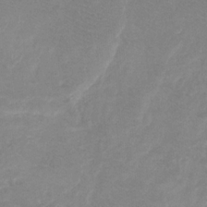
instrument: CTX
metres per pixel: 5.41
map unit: Ht
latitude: -9.6722
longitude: -39.0269
